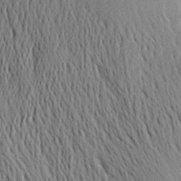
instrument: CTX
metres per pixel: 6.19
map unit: Aa
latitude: 26.8191
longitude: -143.6316
